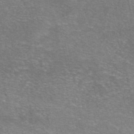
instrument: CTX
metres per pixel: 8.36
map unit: eAb
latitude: 46.5546
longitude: 102.1795
